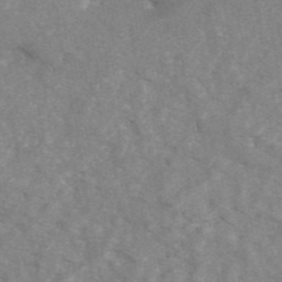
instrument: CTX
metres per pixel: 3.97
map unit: ANa
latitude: 46.1767
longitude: 26.2739
